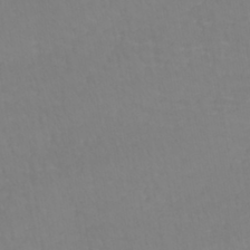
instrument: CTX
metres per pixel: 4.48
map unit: lHb
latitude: -41.0108
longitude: 65.7289
